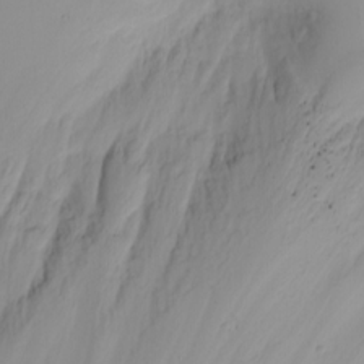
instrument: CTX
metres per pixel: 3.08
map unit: Nhu
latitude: -4.7274
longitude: -83.8772
